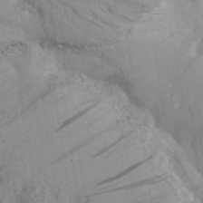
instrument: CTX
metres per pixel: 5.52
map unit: Aa
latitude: 32.6679
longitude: -138.4412
